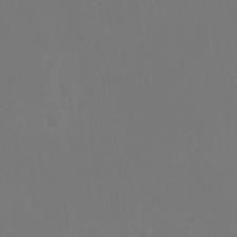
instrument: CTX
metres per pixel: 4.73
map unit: Hto
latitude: -7.6910
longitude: -38.9703
